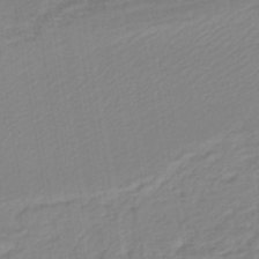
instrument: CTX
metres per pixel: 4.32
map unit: lHb
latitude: -46.1605
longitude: 70.8219
